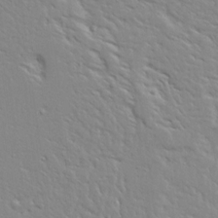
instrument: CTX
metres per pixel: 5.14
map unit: Ave
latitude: 13.9150
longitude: -139.3671
